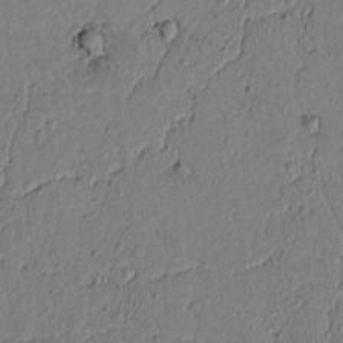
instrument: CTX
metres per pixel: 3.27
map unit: lAvf
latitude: 5.6505
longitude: 165.7478
